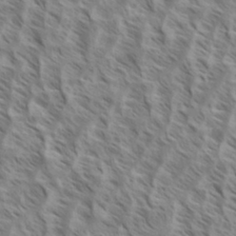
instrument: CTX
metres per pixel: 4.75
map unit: eHh
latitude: 34.7057
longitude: -139.0647
